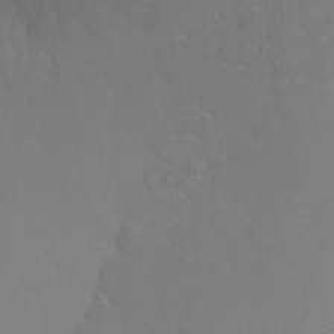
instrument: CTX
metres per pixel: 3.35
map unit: Ht
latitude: -6.8408
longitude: -33.5560
